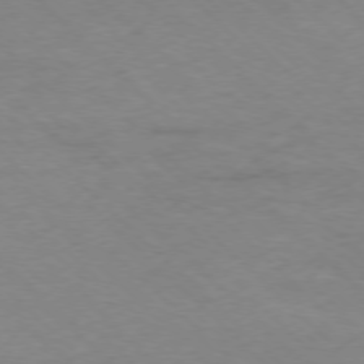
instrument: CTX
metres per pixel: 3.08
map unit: Ap
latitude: -77.0109
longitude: -93.9339
